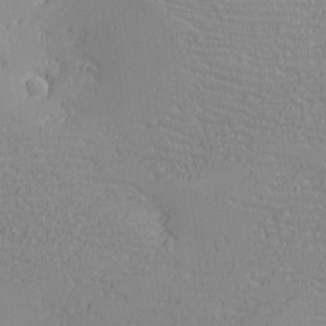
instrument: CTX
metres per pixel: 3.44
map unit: eHh
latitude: -3.5966
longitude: -80.6113
